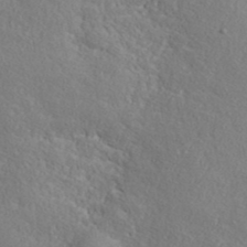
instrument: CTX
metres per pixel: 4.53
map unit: ANa
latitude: 39.2537
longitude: 21.1998
